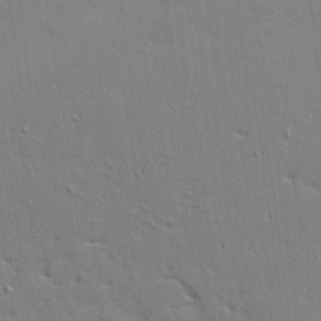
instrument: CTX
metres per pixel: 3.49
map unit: Ave
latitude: 10.6491
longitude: -102.1200
